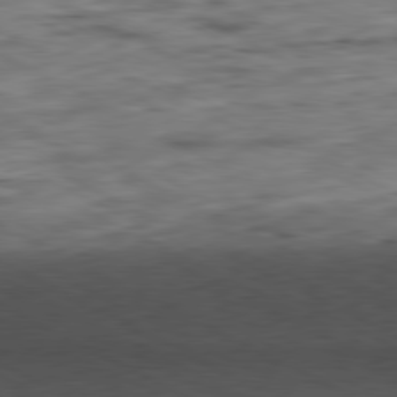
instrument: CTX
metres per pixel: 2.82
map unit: Ap
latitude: -81.1998
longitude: -83.3103
